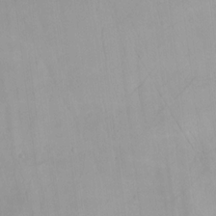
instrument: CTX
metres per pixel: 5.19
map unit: Hve
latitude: 18.9136
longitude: 150.4062
